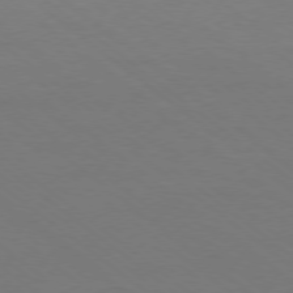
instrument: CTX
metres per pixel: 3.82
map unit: Ap
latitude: -78.7652
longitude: -97.4993
